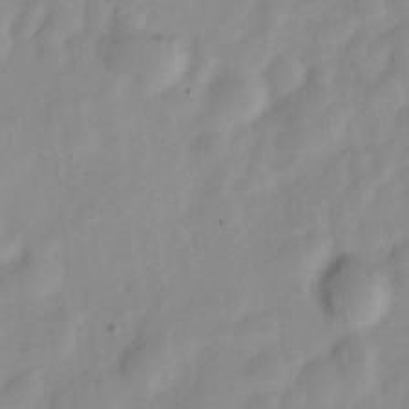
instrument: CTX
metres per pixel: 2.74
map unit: Nve
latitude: -21.8422
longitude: 107.7667
